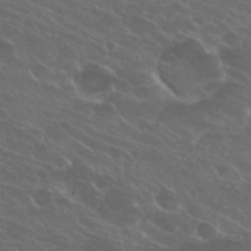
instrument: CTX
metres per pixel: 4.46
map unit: Hto
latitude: 25.5371
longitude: -39.5182
